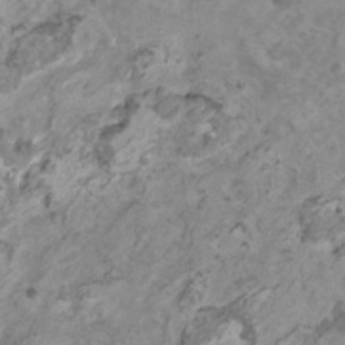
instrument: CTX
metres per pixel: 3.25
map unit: HNhu
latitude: 1.5371
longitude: -0.3278
